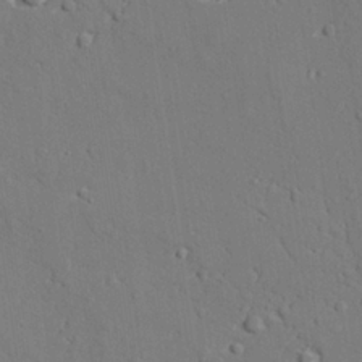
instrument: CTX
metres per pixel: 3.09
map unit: lAvf
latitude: 27.5749
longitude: -109.2159
